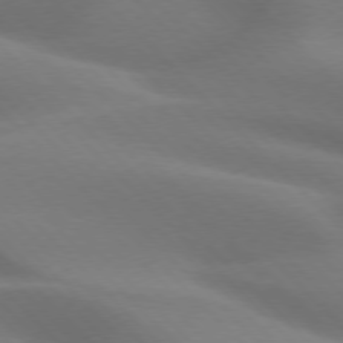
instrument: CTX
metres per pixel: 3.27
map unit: lApd
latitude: 75.8017
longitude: -61.9339
